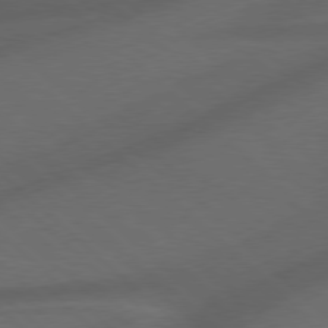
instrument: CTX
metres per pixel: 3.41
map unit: Hpe
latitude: 77.5938
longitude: -150.5356
